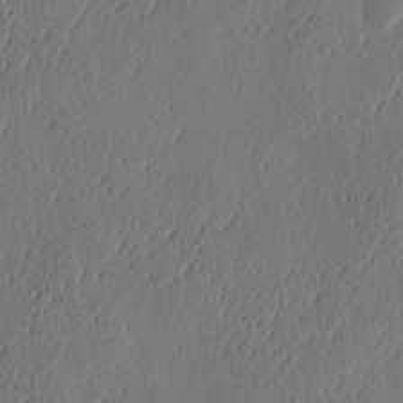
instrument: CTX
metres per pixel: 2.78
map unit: eHh
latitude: 3.8583
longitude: -78.0822
